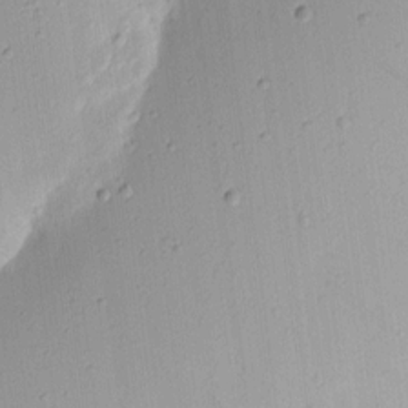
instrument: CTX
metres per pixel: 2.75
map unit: eHh
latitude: 7.8772
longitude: -72.1389
